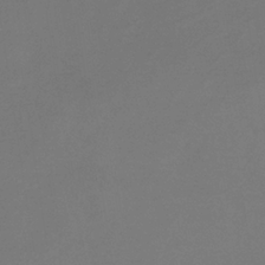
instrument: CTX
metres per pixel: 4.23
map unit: HNb
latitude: -35.8611
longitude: 55.3132
